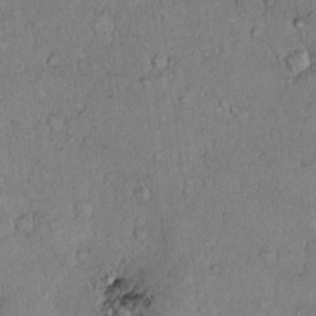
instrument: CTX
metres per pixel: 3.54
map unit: Hto
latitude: 14.3657
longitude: -56.9324
